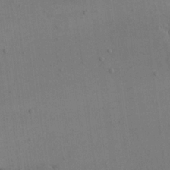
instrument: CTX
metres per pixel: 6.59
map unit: eHh
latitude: 16.9703
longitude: -67.3481
